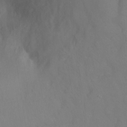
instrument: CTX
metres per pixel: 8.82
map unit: Ht
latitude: -1.7478
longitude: -33.4993
